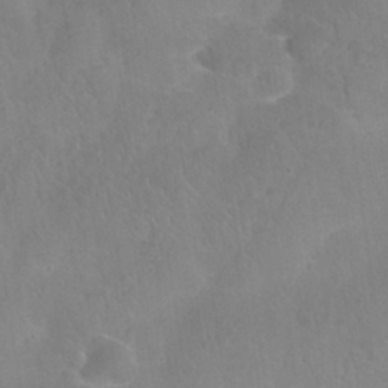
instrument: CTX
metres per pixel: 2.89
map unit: Nhu
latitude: 25.2725
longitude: -54.5357
